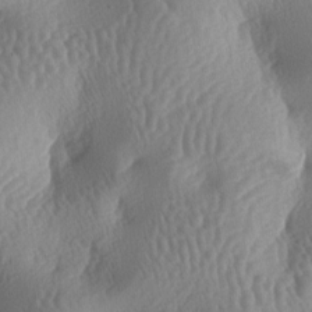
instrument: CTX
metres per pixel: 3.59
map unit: lAa
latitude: -6.6707
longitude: -128.2711
